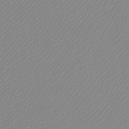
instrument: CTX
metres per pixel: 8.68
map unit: lHb
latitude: -46.1039
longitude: 70.9353
